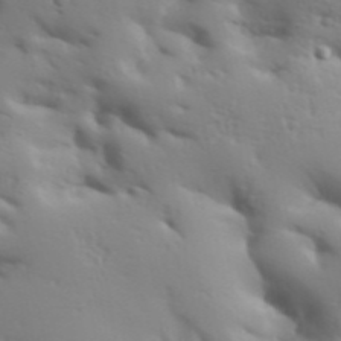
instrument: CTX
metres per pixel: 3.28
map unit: Aa
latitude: 33.3671
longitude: -143.8583
